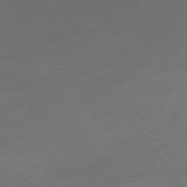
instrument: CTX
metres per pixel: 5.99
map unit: Ap
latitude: -74.7652
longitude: -79.5560
